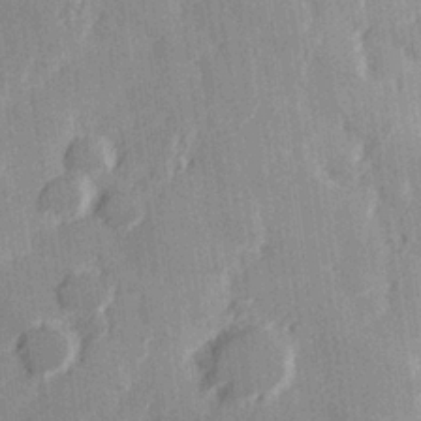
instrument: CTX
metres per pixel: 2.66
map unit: Hve
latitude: 25.9528
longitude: 147.2187
